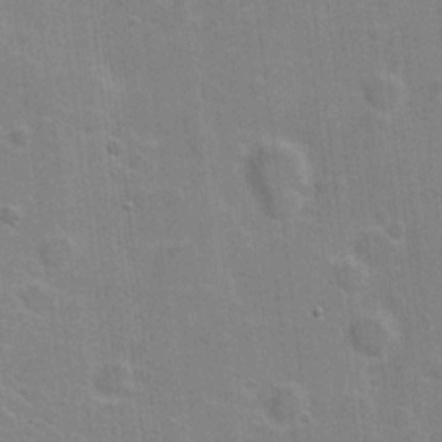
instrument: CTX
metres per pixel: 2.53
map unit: Hve
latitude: 18.2900
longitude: 151.8233
